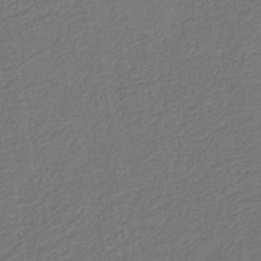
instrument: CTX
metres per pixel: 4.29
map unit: eHb
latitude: -30.1983
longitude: 70.1417
